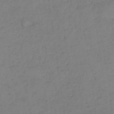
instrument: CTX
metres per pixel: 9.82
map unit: lHb
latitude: -34.7274
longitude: 63.9556
